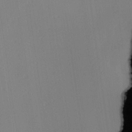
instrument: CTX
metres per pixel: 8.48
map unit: lAvf
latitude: 25.2914
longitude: -111.2726
